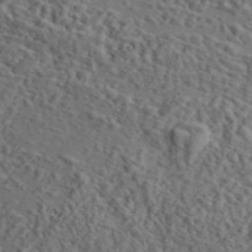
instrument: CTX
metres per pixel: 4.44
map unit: eAb
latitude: 43.5749
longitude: 115.2187
